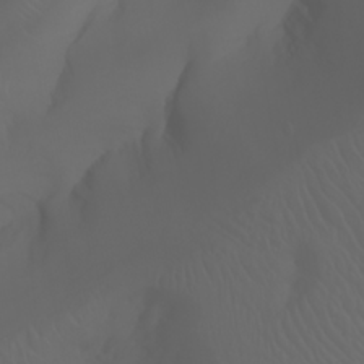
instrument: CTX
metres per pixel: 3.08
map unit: Aa
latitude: -7.0864
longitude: -84.8569
